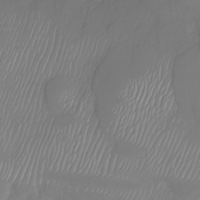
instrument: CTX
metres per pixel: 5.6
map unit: Nhu
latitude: -29.8611
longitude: -63.7450
